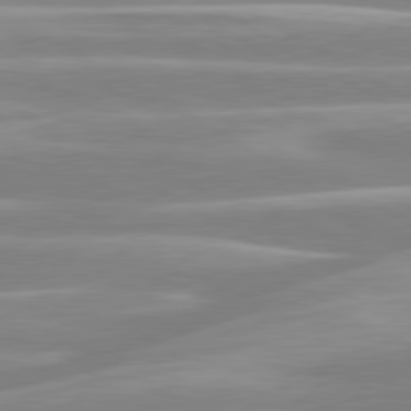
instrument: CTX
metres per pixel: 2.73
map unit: lApd
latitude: 80.4034
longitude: -128.2333
